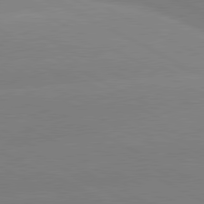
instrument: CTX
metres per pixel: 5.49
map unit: lApd
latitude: 80.7057
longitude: -154.0822
